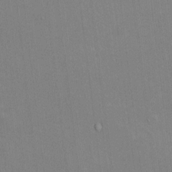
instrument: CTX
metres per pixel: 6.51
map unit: HNhu
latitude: 0.5545
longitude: -5.3293
